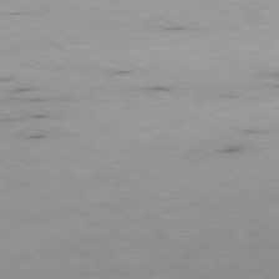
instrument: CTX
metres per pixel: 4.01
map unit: Ap
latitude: -79.3320
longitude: -68.8758
